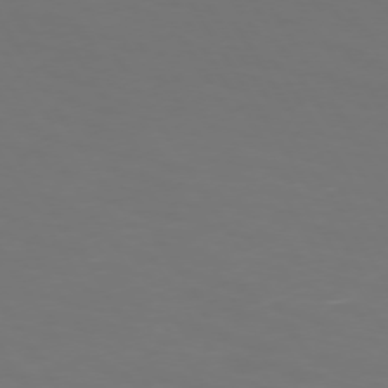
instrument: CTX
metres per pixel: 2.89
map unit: Hpe
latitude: 73.3293
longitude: -126.5357
